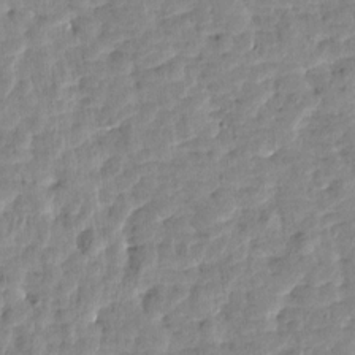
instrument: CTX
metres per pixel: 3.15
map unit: Htu
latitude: 2.0255
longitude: -179.3860
